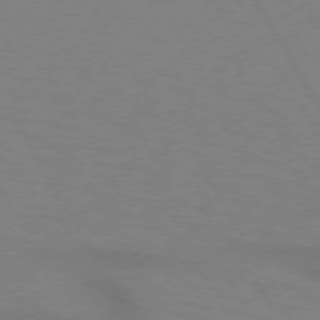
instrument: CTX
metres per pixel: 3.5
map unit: lApd
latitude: 72.3090
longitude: -57.0458
